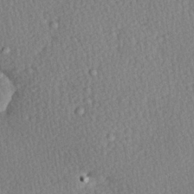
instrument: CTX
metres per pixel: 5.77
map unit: Hve
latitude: 26.8569
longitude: -93.6127
